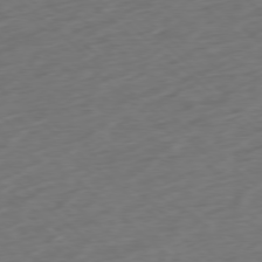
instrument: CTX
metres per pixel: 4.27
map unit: Ap
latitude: -77.9745
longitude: -78.9514
